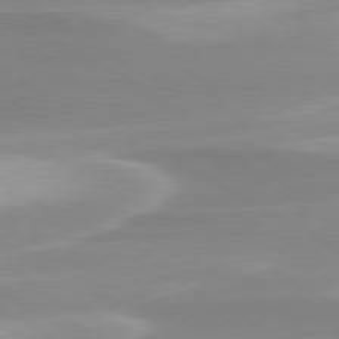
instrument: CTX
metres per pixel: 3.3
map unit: lApd
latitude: 79.5560
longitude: -115.1592
